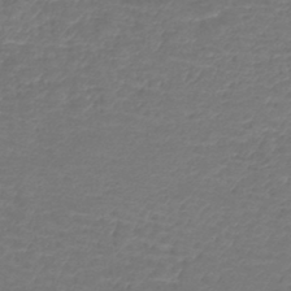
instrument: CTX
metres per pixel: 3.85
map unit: lHb
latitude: -43.1620
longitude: 76.2928
